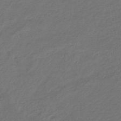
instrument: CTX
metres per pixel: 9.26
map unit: eHb
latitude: -43.4643
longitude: 86.8219
